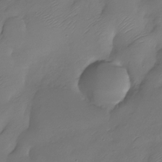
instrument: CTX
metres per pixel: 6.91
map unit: Nhu
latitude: -28.5952
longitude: -59.8394
